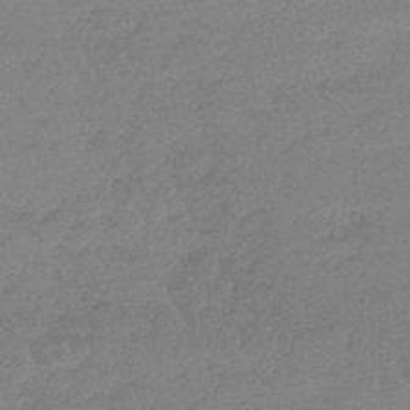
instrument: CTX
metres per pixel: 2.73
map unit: lHb
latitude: -44.7085
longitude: 69.9556
